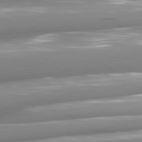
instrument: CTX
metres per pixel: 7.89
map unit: lApd
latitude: 81.0269
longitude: -144.2144
